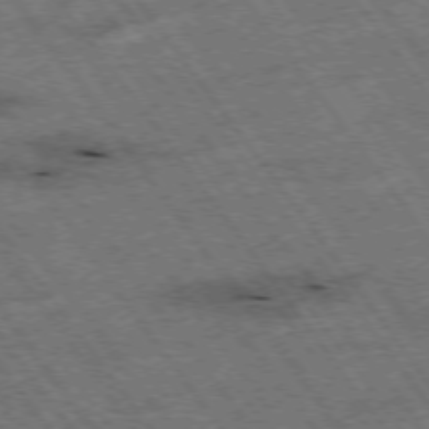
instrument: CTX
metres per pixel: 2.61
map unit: Hpe
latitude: -75.5966
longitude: -22.7624
